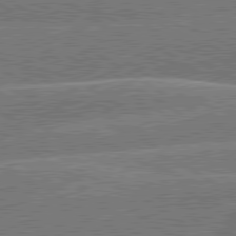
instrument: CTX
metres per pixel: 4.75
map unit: lApd
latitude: 79.9906
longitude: -145.8016
